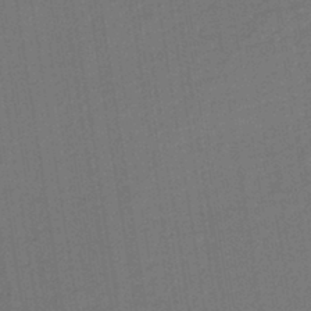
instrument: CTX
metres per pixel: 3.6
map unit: lHb
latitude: -43.3509
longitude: 68.6140
